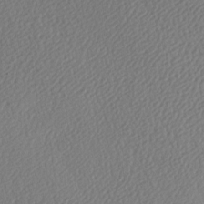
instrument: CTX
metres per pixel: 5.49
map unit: lAa
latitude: -9.3698
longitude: -128.2144
